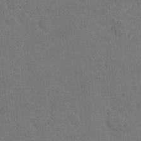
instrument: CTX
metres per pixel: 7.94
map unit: Hto
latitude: 7.4426
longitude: -62.6680
